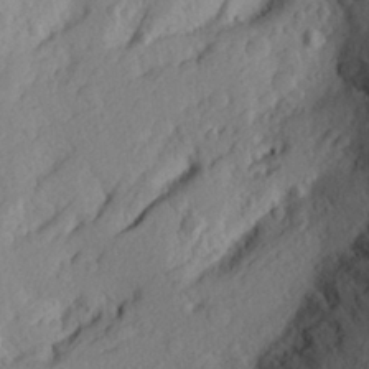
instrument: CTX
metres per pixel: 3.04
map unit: Aa
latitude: 26.2712
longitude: -147.1970
